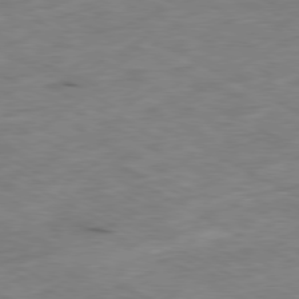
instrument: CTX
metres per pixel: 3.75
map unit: Ap
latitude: -79.7288
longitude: -68.1767
